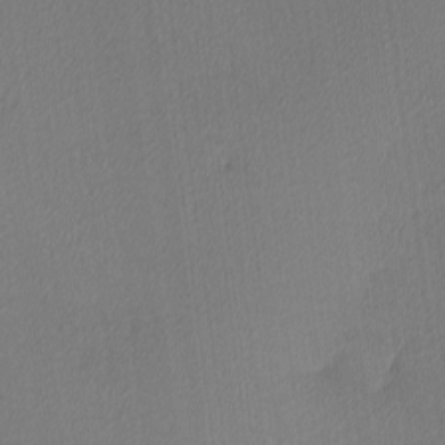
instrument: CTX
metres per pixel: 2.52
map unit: Ave
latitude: 3.6505
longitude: -113.8016
